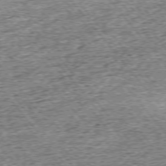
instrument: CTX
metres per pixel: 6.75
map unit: Ap
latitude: -75.5399
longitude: -91.7639
